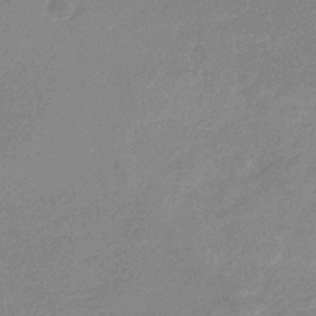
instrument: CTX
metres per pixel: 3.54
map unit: lHb
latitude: -33.6344
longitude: 69.1620
